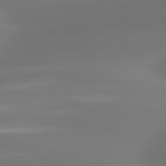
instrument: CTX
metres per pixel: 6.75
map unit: lApd
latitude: 81.6883
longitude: -161.8772
